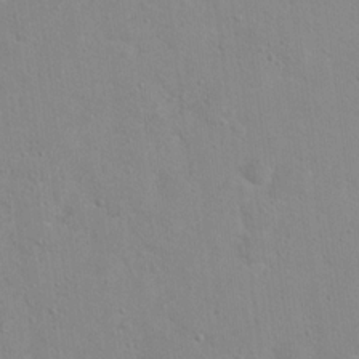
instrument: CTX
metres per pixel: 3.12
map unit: Hto
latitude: 16.8947
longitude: -39.3671
